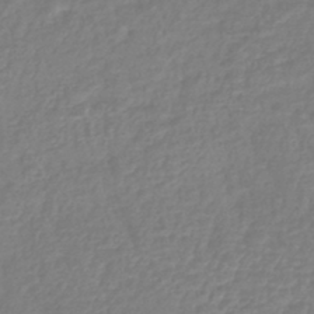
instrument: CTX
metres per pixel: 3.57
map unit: lHb
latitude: -42.6896
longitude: 75.6344
